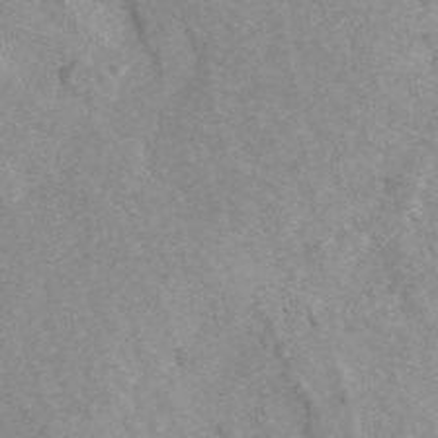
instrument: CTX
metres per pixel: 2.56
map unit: ANa
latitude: 42.8380
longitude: 25.4643
